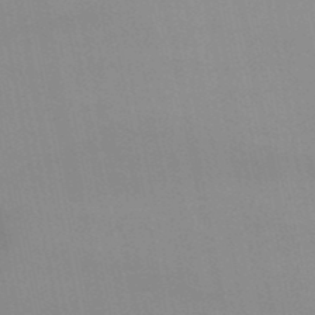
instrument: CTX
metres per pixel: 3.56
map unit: lHb
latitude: -49.5210
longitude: 70.6896
